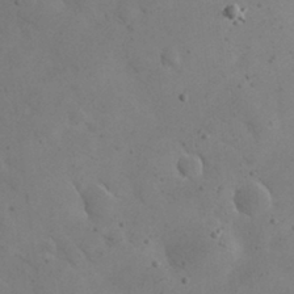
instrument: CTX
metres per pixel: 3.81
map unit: eHh
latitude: 25.0080
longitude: -67.2159
